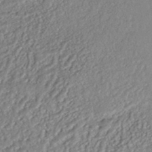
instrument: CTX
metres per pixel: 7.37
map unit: HNhu
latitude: -44.9353
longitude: 104.1417
